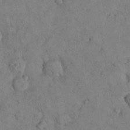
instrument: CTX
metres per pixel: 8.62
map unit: Nhu
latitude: 28.4601
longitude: -72.6113
